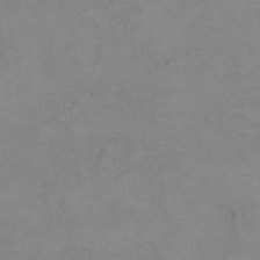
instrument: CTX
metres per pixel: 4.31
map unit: Hto
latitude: 7.5182
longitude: -36.0255
